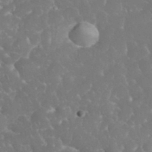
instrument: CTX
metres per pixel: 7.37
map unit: eHh
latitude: 34.4223
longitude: -63.9717
